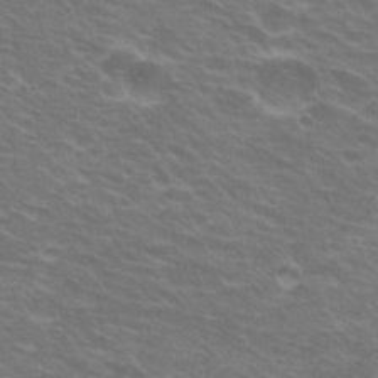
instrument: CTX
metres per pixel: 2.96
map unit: Hto
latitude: 22.8002
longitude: -31.2537
